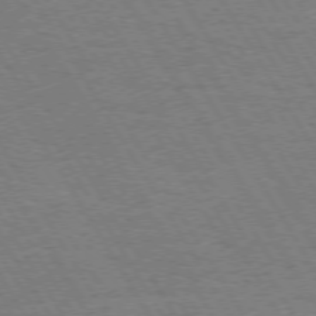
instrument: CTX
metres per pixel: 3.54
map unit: Hpe
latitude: 73.3104
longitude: -129.1403
